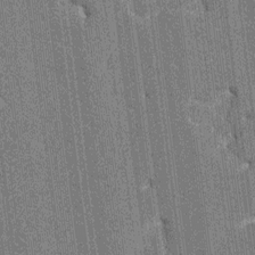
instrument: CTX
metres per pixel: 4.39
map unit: HNhu
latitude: 6.5546
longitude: -6.1767
